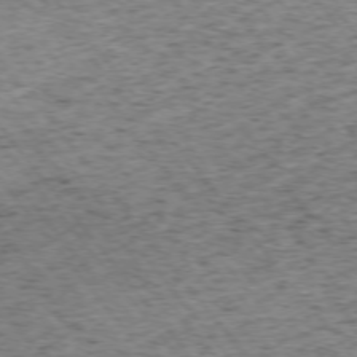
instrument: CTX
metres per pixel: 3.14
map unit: Ap
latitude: -75.1243
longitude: -86.8758
